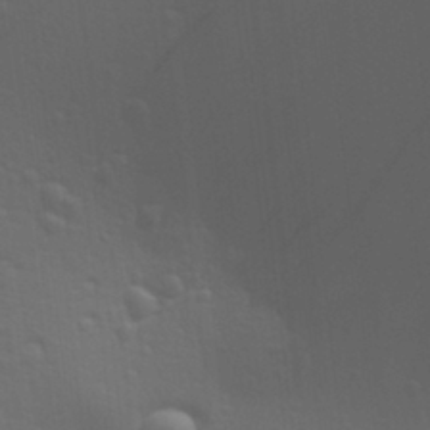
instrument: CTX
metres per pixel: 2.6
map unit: Aa
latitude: 29.1403
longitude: -139.0836
